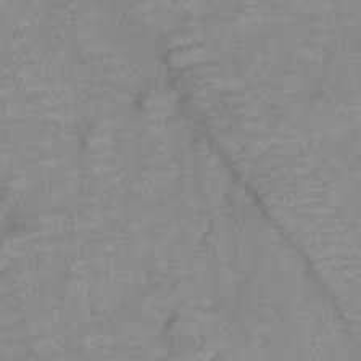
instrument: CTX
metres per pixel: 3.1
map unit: Ht
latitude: 6.1200
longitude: -36.5357
